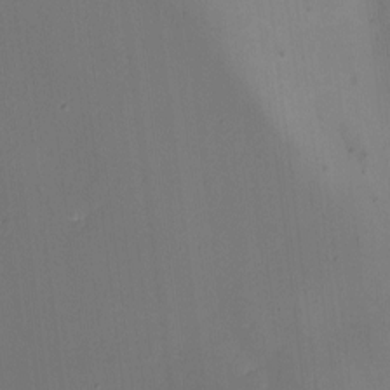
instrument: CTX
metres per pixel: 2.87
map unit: eHh
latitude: -5.2754
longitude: -86.1767
